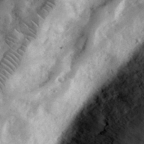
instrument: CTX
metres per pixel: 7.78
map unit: eHh
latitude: 34.6868
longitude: -68.8191
